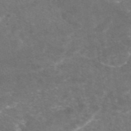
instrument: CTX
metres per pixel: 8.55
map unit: eAb
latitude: 47.2348
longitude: 120.0283
